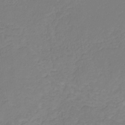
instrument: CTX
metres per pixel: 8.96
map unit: eHb
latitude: -30.3117
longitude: 63.6910
